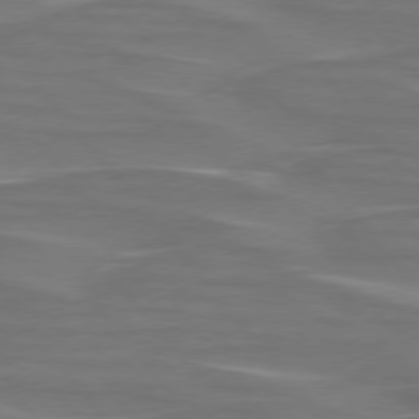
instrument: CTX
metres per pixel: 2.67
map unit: lApd
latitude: 75.7828
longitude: -80.1956
